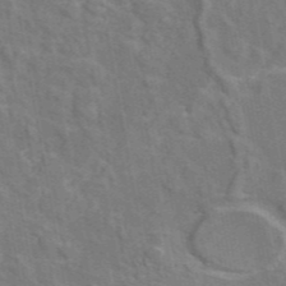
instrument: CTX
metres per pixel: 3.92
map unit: eAb
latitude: 44.9891
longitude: 110.0850
